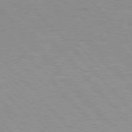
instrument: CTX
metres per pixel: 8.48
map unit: Hpe
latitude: 76.3656
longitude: -152.4034
